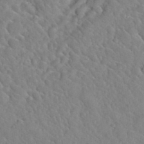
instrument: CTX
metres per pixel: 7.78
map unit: Hto
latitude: 35.4048
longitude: -50.7057
